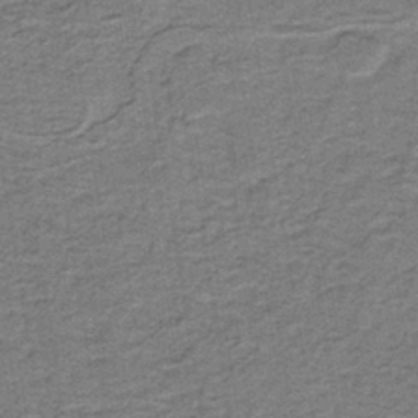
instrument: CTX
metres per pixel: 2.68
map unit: lHb
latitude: -40.5196
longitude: 55.3132
